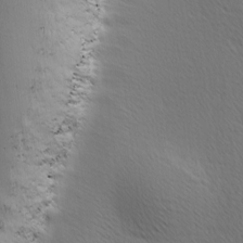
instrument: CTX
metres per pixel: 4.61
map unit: Ave
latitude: 8.4412
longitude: -106.1011
